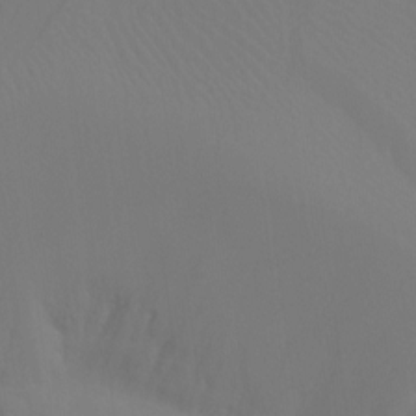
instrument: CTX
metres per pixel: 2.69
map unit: Ht
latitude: -13.2754
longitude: -50.4034
